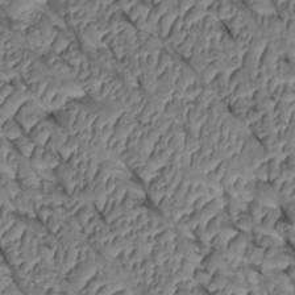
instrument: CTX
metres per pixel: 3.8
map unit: Htu
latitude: 1.0080
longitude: 147.8800
